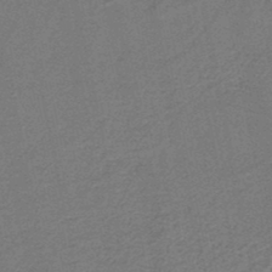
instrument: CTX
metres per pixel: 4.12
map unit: lHb
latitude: -39.3888
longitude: 54.8030
